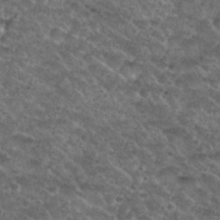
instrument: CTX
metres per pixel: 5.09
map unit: Nhu
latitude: 29.8394
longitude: -49.8205
